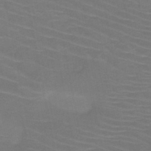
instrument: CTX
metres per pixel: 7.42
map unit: HNb
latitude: -47.1053
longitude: -44.6868
